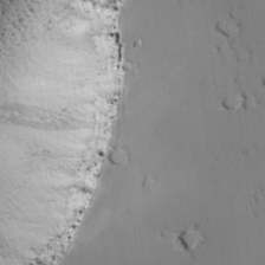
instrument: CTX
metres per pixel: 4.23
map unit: lAvf
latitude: 26.9325
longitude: -110.7435
